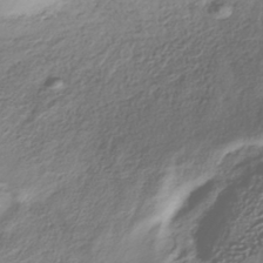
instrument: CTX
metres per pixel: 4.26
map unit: HNhu
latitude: -41.0297
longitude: 106.9920
